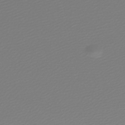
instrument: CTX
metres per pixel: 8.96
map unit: lHb
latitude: -46.4818
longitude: 59.6721
